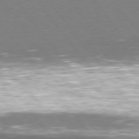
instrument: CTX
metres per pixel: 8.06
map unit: Hpe
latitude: 75.3482
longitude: -144.4601
